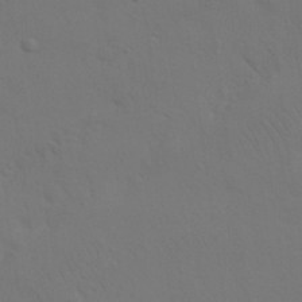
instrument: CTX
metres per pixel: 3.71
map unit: Nhu
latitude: 26.3656
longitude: -70.0444
